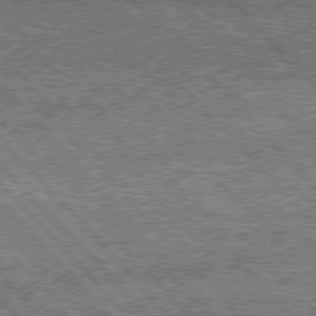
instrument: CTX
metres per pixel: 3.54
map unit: Hpe
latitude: 76.0255
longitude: -138.5924
